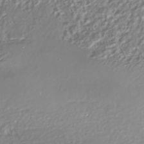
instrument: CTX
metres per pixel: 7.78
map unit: Nhe
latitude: -45.2565
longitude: 151.5399
